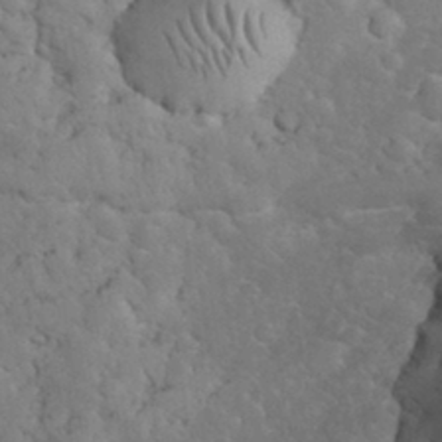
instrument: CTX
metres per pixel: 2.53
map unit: eHh
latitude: 33.0081
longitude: -65.8394
